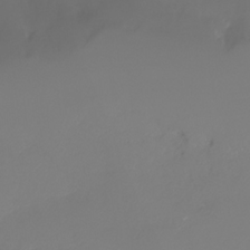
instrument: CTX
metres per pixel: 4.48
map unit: Nhe
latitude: -32.6519
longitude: -93.5182
